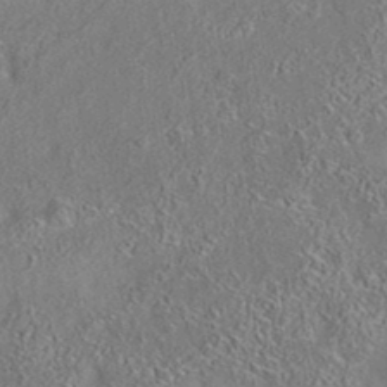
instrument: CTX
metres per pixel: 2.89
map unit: eAb
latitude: 35.5749
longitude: 112.0283
